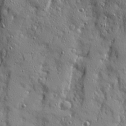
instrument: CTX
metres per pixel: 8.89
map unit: Ave
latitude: 21.8961
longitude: -131.2348
